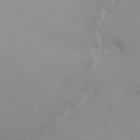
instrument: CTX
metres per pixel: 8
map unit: Nhu
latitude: -5.8044
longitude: -90.6302
